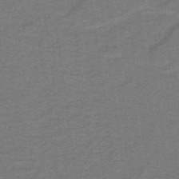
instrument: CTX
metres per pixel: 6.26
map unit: lHb
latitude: -42.0472
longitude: 54.0850
